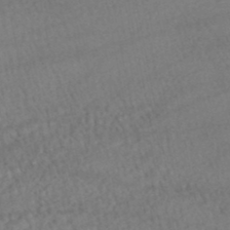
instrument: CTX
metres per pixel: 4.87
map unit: HNhu
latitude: -48.1984
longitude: 102.2362
